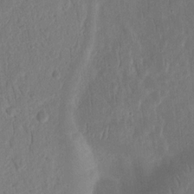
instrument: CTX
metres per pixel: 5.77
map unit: Ht
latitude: 14.2523
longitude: -74.8947
